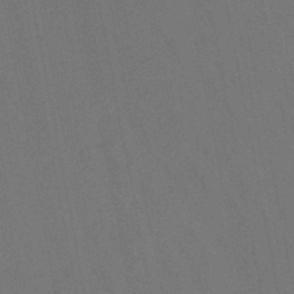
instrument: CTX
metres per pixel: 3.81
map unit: lHb
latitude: -47.9178
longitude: 69.8422
